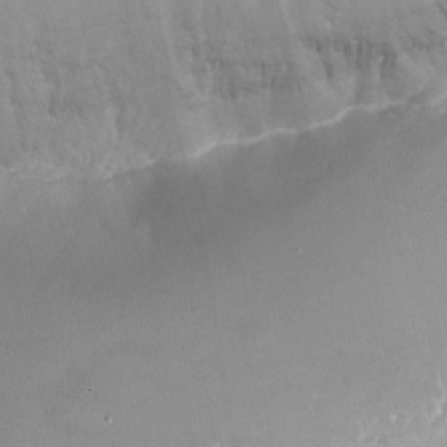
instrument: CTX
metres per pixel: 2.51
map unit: Nhu
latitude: -24.1984
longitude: -73.0648
